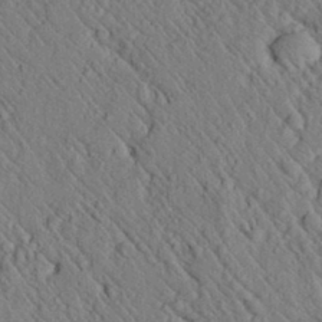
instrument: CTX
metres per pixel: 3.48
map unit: lAvf
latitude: 7.1592
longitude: 159.9367
